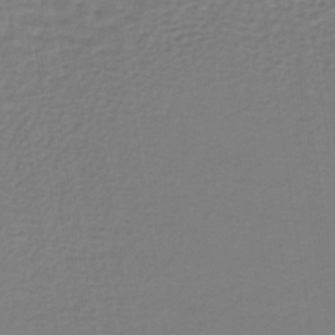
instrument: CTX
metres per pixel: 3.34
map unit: lHb
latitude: -42.6329
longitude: 71.0487
